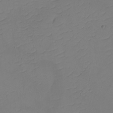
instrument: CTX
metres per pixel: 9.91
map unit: eHh
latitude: -2.3684
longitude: -74.5735
